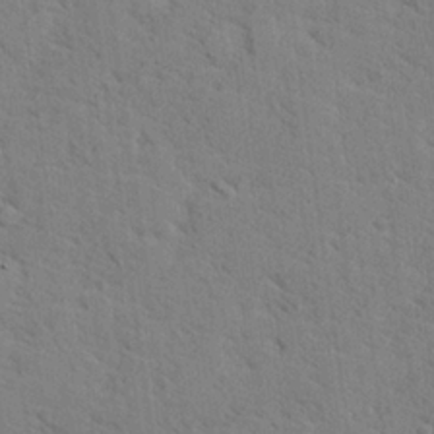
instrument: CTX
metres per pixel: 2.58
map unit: lHvf
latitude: 25.9717
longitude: 143.2753
